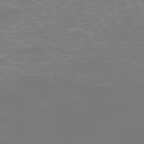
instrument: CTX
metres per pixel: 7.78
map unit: Ap
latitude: -77.5399
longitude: -61.9717
